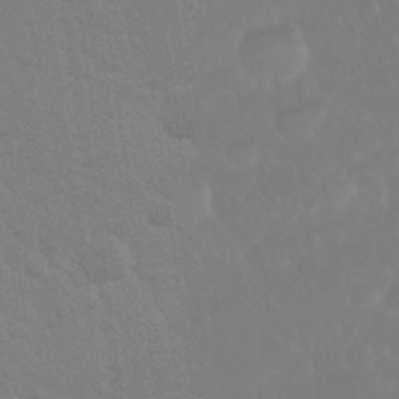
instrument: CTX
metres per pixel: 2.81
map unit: Nhu
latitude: 28.1767
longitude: -64.1389
